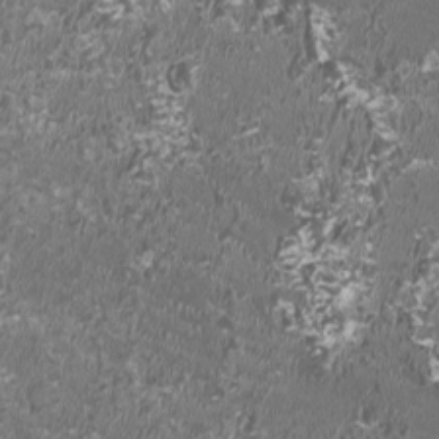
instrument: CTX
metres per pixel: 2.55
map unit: HNhu
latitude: 0.3089
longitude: -1.5182
